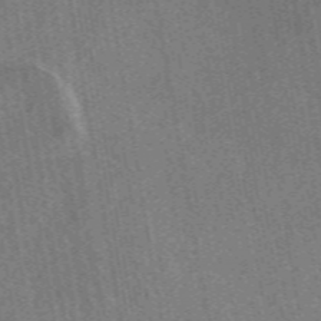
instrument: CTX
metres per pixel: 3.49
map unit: eAb
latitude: 50.1011
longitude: 116.0472
